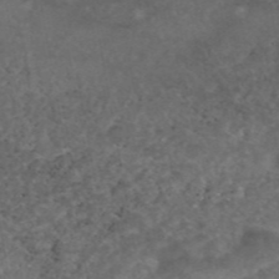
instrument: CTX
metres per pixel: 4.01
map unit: eAb
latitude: 45.8016
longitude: 115.2187
